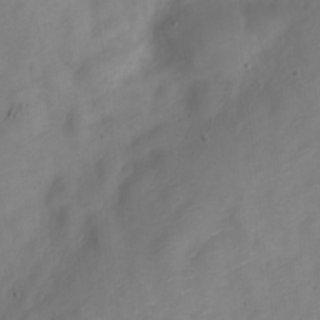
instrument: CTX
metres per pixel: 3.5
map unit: Nve
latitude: -22.4251
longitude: 106.6141
